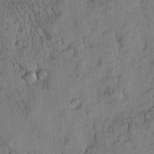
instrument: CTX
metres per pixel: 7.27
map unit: Htu
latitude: -4.4629
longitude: 175.0675
